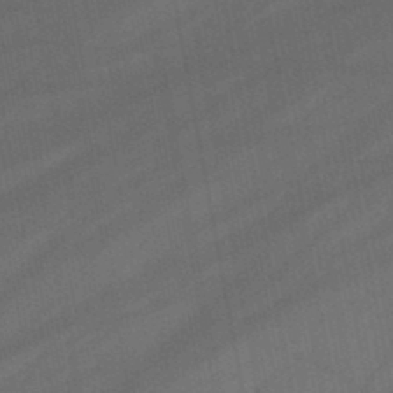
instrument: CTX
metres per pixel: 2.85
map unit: lHb
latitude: -46.8597
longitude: 71.6155
